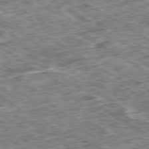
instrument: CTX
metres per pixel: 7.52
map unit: Ap
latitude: -80.2929
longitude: -90.8947
